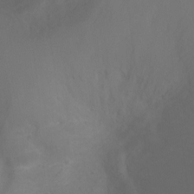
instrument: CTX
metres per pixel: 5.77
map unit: Ht
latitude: -7.2943
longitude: -20.1767
